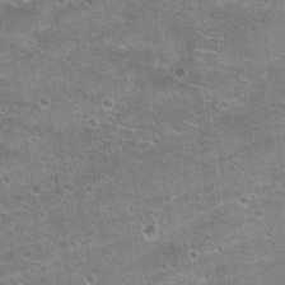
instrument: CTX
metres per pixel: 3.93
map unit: Hto
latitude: 21.7072
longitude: -42.8947
